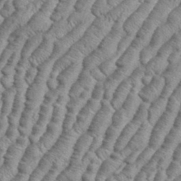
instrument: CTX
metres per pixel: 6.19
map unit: eHh
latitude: 36.8191
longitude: -137.1026
